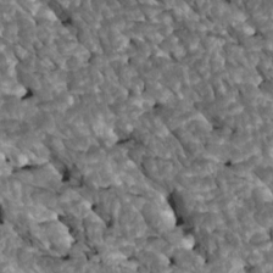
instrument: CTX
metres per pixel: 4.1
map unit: Htu
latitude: 1.4426
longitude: 144.7085
